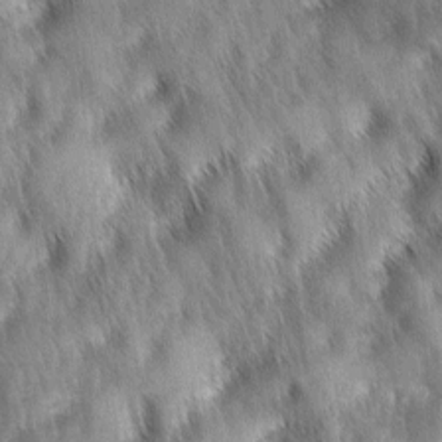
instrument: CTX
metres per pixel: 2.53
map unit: lAa
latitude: -5.8233
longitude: -127.2915
